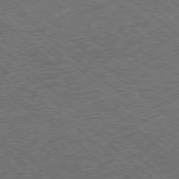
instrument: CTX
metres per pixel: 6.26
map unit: Ap
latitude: -78.4062
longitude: -48.7057
